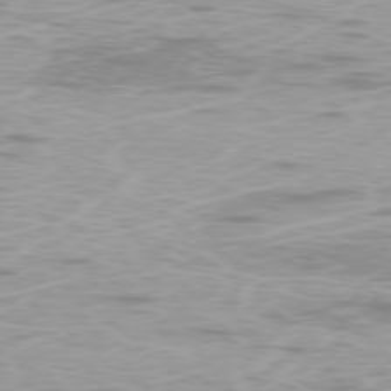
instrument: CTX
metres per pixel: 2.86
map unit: Ap
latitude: -78.4062
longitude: -63.8017
